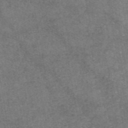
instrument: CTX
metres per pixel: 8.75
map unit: eAb
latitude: 46.2712
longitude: 123.5588
